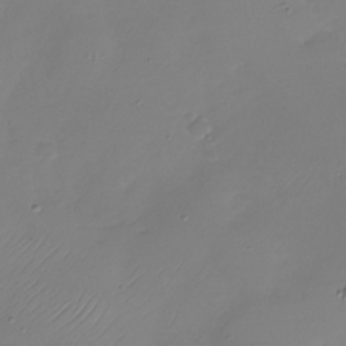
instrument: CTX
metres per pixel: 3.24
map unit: Nhu
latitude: -28.6519
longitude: -59.2915
